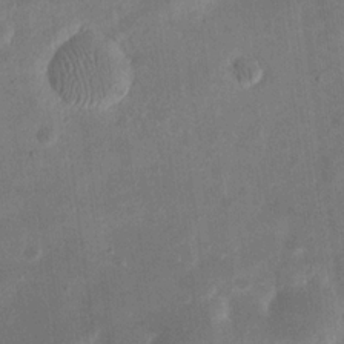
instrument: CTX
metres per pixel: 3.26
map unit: eHh
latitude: 20.5168
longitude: -70.1200
